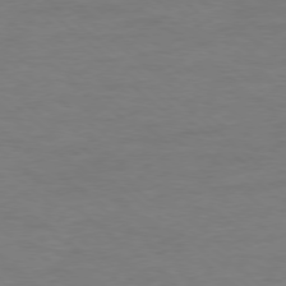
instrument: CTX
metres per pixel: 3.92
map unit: Ap
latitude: -78.3684
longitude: -89.7261
